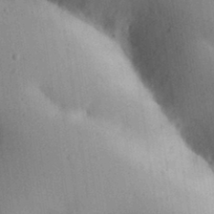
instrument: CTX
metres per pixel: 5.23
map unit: Aa
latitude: 31.8584
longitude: -145.6883
